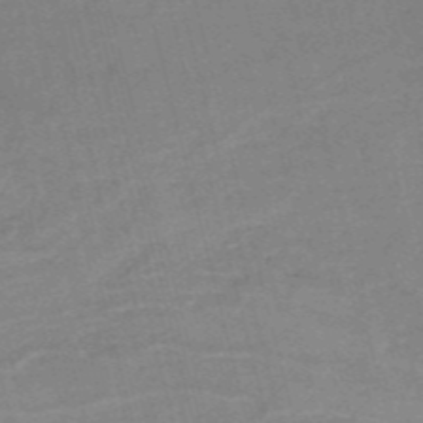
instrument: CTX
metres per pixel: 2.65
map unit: HNb
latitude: -54.4440
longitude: -46.3845
